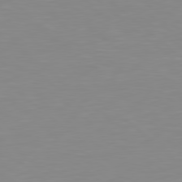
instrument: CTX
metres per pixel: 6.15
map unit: Hpe
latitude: 78.7813
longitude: -172.2711
